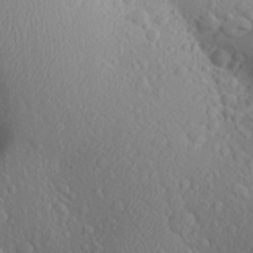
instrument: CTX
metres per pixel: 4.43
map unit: Aa
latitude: 24.1766
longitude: -146.4034
